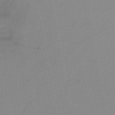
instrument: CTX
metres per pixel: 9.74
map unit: HNb
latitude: -45.4454
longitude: -42.8569
